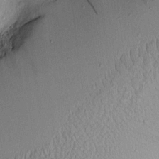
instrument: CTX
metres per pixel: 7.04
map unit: Aa
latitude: 9.9906
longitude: -128.1578
